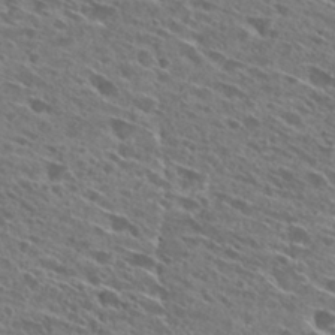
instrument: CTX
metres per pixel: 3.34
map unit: Hto
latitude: 27.8017
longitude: -43.5560
